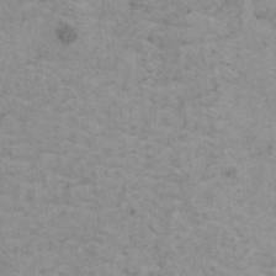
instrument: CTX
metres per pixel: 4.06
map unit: HNhu
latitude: 1.2537
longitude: 3.8989
